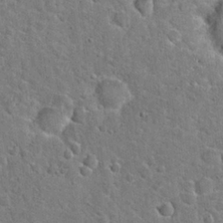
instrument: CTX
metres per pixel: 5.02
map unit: Hto
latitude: 20.8758
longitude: -48.5546
